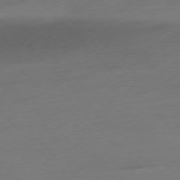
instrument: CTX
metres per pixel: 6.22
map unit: Ap
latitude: -77.1998
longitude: -63.3860
